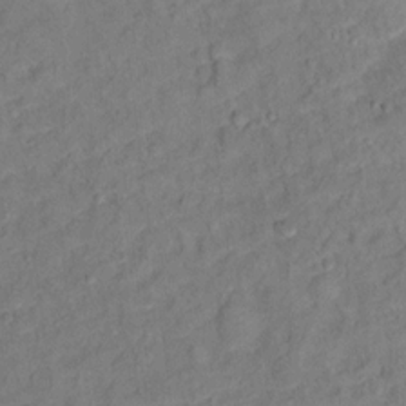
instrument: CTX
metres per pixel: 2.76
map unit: Ht
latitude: 13.9339
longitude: -39.5749
